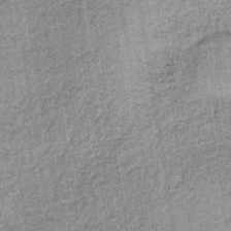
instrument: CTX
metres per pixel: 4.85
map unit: lHb
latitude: -36.8786
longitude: 64.1417
